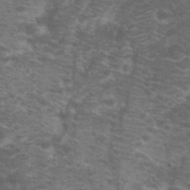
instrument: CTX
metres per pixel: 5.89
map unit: Hto
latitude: 20.9892
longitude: -37.7072
